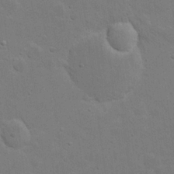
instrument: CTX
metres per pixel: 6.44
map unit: eHh
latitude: 21.1214
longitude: -62.5546
